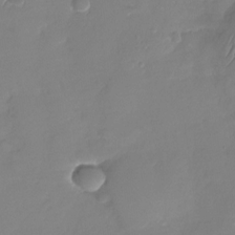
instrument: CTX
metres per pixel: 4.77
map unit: Nhu
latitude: -28.1795
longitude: -61.4237
